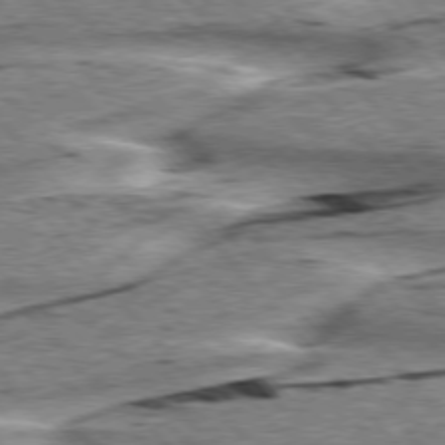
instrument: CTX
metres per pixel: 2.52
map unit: lApd
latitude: 75.7639
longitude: -57.3670
